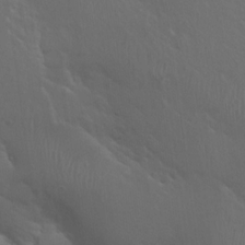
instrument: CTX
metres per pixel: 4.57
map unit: Hto
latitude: 18.8380
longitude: -56.4412
